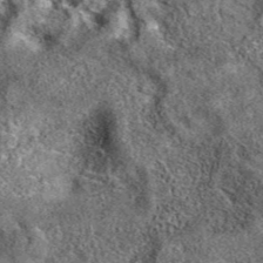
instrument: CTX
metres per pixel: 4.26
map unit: eAb
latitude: 37.0836
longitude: 110.4440
